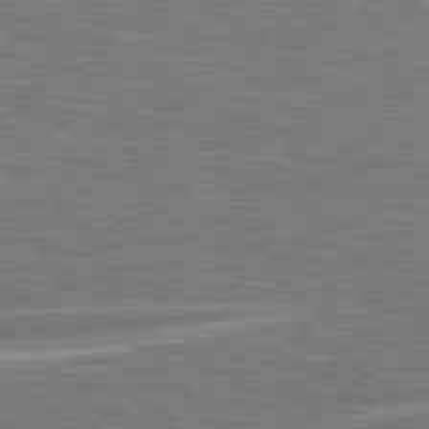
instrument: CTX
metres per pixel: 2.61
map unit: Hpe
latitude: 78.4979
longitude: -157.8016
